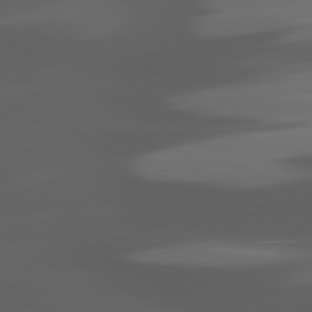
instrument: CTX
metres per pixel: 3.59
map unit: lApd
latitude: 80.4790
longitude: -144.0822
